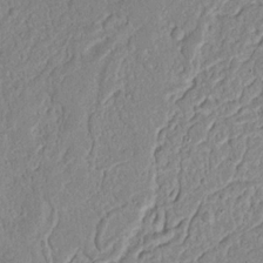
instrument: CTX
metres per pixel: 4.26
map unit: Nhu
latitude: 17.4049
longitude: -74.4034
